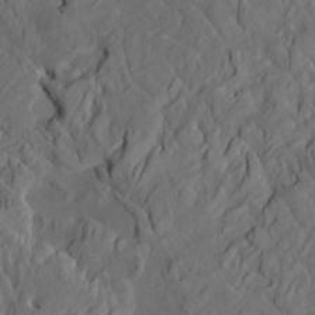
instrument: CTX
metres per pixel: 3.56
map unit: HNhu
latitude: 10.5357
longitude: 23.8045
